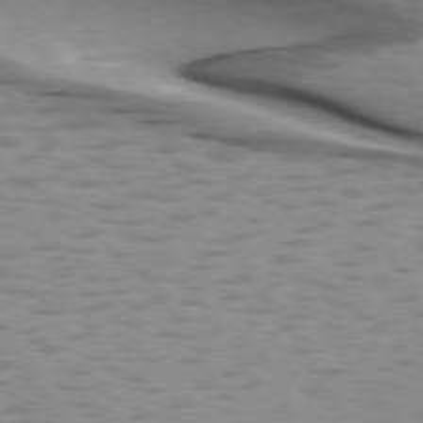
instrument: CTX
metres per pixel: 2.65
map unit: lApd
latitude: 74.4412
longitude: -50.8002
